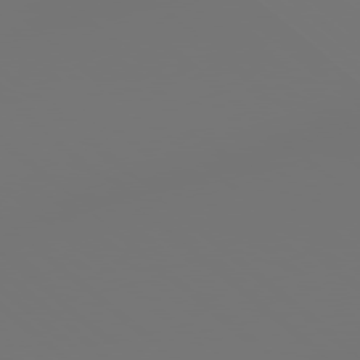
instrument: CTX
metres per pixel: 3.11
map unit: lApd
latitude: 78.8569
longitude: 178.2739
